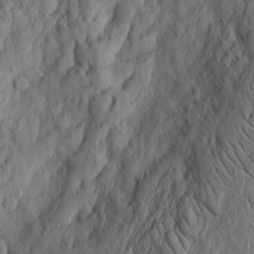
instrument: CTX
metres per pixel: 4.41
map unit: Htu
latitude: -3.8233
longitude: 157.3698
